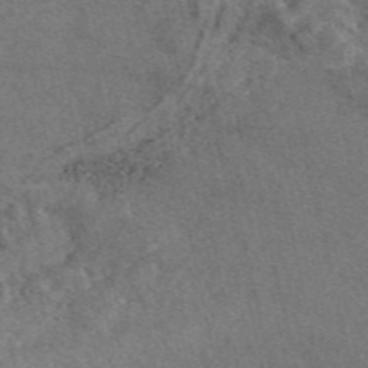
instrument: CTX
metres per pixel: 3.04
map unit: eAb
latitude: 49.0081
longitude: 112.5574
